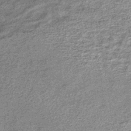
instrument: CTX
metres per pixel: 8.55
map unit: lHb
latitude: -37.3887
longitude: 65.0109
